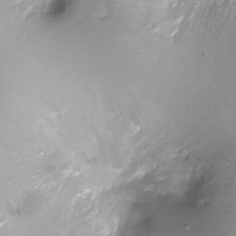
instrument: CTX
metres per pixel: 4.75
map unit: Ht
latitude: -17.7856
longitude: -45.1970
